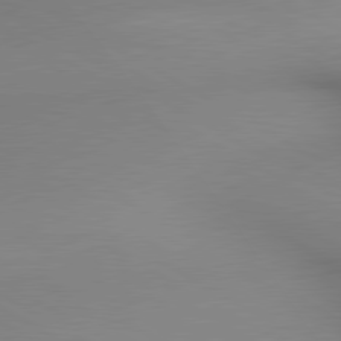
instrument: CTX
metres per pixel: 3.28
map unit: lApd
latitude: 80.3656
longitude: 135.8989
